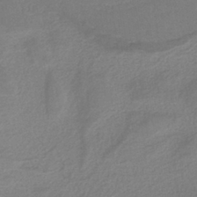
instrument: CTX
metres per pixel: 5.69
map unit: HNb
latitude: -36.2550
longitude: 58.0472
